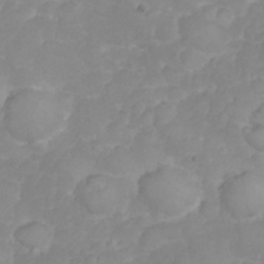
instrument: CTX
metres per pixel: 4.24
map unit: eHh
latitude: 31.4427
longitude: -65.4615
